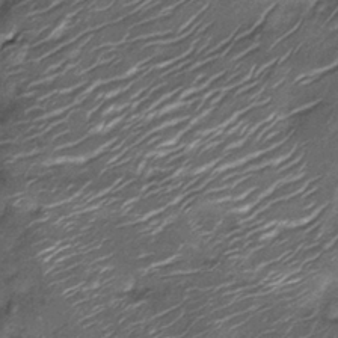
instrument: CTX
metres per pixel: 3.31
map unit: Nhu
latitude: -13.0675
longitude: -22.6679
